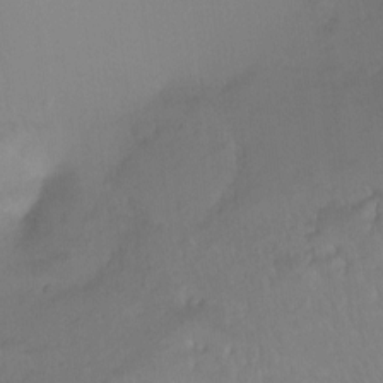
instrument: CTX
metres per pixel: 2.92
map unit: Ht
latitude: -8.1228
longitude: -37.9717
